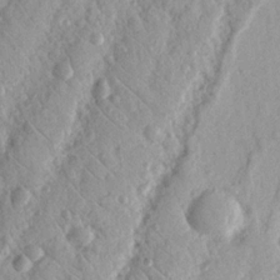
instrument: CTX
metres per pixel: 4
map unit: Nhu
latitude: 19.0458
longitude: -77.6882
